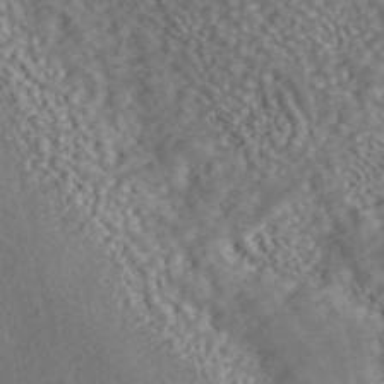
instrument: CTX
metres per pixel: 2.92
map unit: ANa
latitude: 45.2537
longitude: 46.4818
